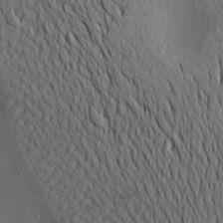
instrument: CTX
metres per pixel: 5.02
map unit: Aa
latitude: 22.0444
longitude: -145.3670
